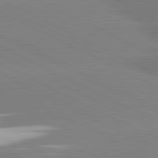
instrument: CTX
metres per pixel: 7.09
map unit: lApd
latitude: 81.2159
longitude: -151.0269
